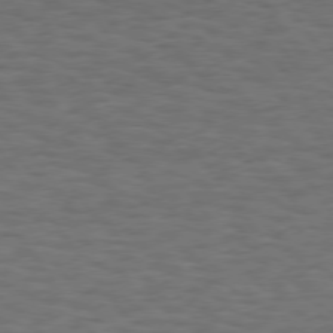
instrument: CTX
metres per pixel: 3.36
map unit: Hpe
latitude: 75.2159
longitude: -136.3279
